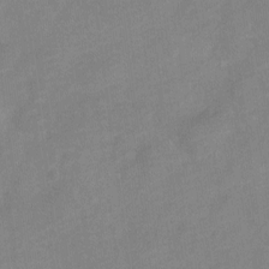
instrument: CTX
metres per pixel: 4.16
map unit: Nve
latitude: -18.1228
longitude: 108.8030
